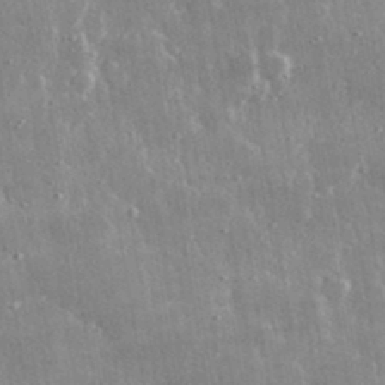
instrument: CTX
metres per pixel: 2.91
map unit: lHvf
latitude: 31.4616
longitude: -91.0270
